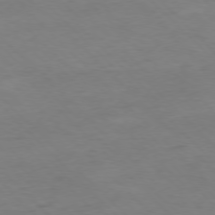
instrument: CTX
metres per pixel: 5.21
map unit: Ap
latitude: -77.6344
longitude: -82.6301
